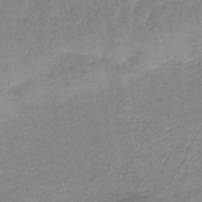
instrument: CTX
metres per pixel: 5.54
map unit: eHb
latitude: -45.6155
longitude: 83.1998
